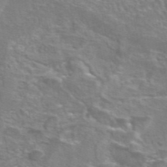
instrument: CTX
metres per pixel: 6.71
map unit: eAb
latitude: 45.1214
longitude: 106.3307
